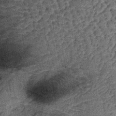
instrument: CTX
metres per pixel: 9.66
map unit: lHb
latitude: -39.0675
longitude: 64.3118
